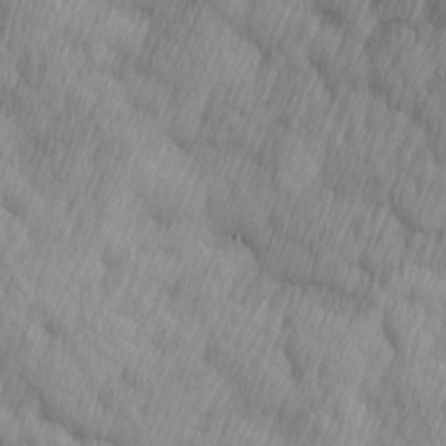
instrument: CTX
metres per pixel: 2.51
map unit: Ave
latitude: 12.9136
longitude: -105.9150
